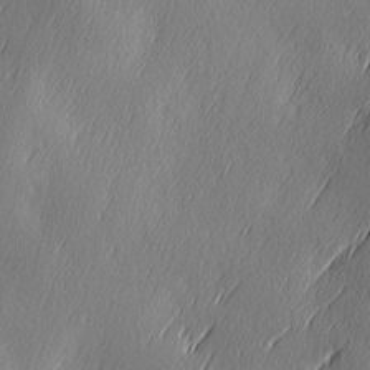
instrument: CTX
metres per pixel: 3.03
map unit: Ave
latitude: 2.7246
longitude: -112.4223
